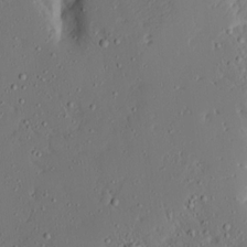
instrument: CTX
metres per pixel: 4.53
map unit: Aa
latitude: 14.9136
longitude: -140.4412
